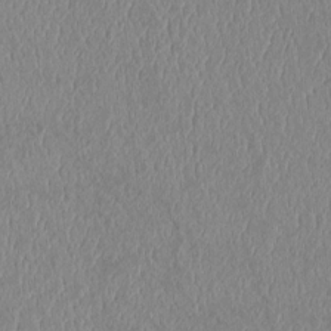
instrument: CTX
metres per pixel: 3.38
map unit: Htu
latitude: 2.6112
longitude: 148.9920
